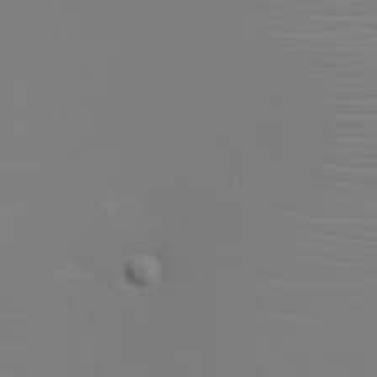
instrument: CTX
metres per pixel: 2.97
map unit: eHh
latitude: -5.6344
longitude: -84.1389
